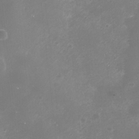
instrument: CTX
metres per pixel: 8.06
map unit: Nhe
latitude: -35.4076
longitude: -91.4615
